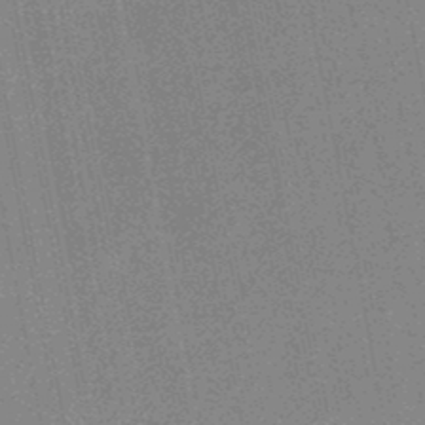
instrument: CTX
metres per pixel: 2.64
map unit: HNhu
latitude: -48.7841
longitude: 99.2376
